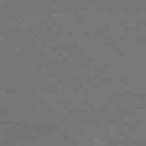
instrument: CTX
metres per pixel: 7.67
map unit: Ap
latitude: -77.7856
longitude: -68.1767
